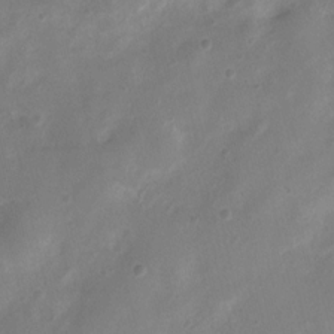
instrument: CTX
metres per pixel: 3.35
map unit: Nhu
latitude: 4.8569
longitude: -16.6679
